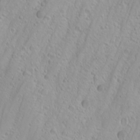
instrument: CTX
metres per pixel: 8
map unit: Nhu
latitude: -4.4440
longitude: -85.7261
